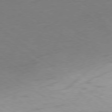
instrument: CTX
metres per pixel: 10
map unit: Ap
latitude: -79.1431
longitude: -78.0633
